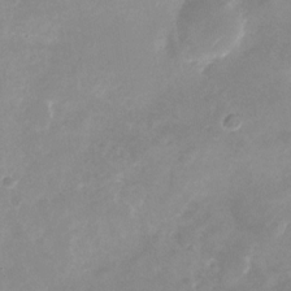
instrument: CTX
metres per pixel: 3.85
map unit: Nhu
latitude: -24.7652
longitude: -69.9528
